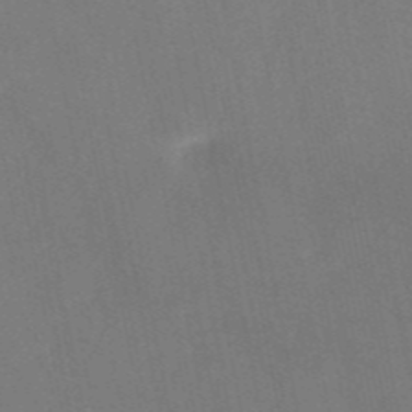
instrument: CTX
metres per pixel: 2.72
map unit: HNb
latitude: -52.4251
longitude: -50.1011
